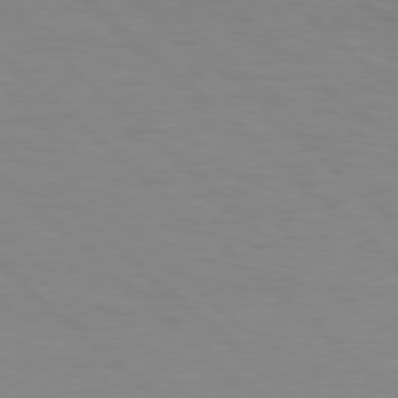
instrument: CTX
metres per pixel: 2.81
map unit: Hpe
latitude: 77.8961
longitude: -125.7260
